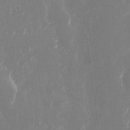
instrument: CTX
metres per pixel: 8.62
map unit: Nhu
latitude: -22.9731
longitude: -72.3846
